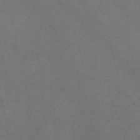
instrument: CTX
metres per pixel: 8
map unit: Nve
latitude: -57.2754
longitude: 52.7652
